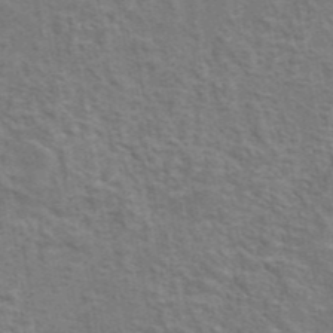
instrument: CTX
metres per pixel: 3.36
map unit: eAb
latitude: 43.6694
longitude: 107.9556
